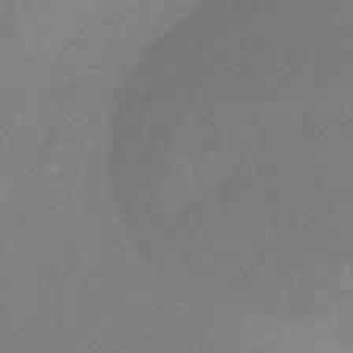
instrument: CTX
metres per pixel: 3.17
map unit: eHb
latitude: -46.7274
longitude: 88.8219
